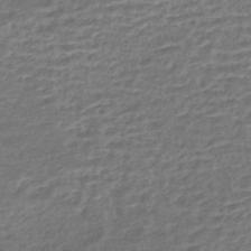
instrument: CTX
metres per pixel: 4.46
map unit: HNhu
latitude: -43.8422
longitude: 103.5777
